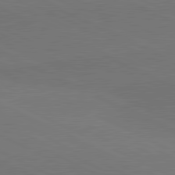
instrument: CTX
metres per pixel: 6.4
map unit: lApd
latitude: 81.1592
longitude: 148.4629
